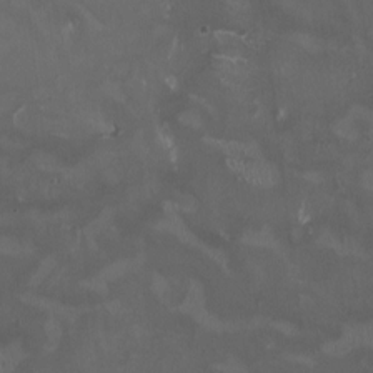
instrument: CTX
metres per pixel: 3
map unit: HNhu
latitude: 0.0633
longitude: -3.7449
